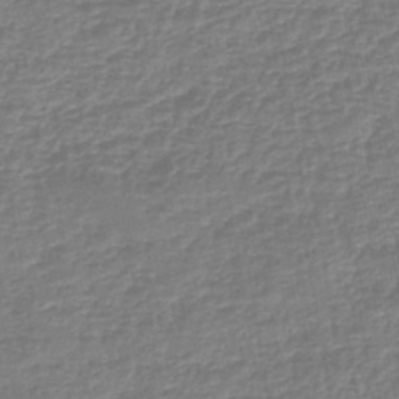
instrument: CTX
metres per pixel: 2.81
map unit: eHb
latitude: -44.0283
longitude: 81.9367
